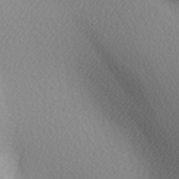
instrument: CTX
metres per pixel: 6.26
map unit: lAa
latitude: -5.5966
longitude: -121.8395
